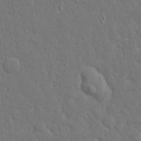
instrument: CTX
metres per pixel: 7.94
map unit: Ave
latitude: 17.9528
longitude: -140.8380
